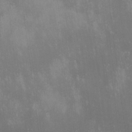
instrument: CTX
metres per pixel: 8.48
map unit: lHvf
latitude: -14.0472
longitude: -104.0822
